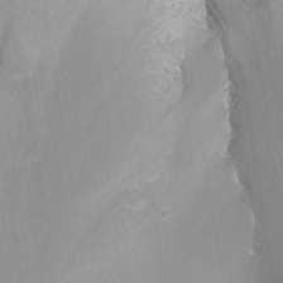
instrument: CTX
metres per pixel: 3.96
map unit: Nhu
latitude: -12.3873
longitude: -67.9717
